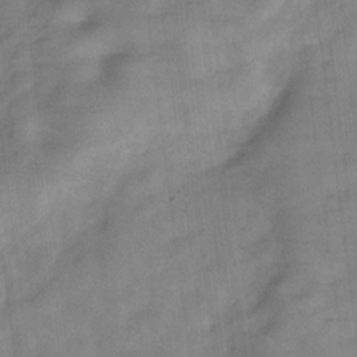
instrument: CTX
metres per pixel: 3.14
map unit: Hve
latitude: -31.7288
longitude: 92.4440
